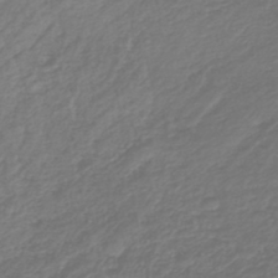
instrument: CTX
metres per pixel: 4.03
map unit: lHb
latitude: -43.3509
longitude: 69.5588
